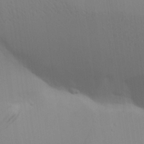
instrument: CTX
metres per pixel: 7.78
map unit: Aa
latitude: 25.7449
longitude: -143.0459
